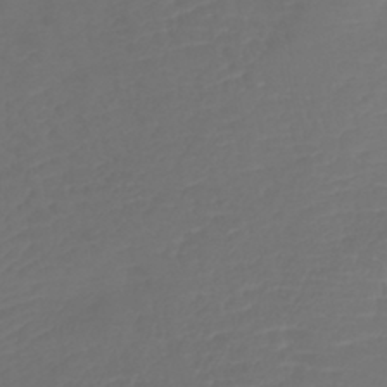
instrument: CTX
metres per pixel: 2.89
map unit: lHb
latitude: -41.7477
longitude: 76.8219
